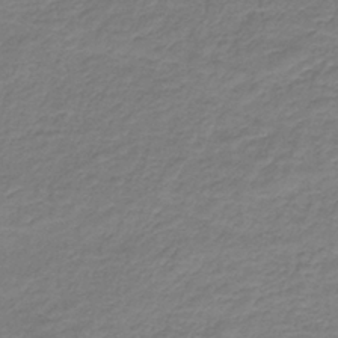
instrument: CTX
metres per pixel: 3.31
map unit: HNb
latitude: -36.9919
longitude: 50.6707
